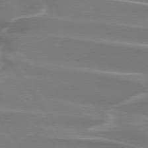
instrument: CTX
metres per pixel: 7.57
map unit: lApd
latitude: 74.3656
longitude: -62.3090
